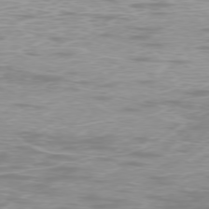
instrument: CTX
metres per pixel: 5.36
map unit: Ap
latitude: -78.2928
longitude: -63.9150
